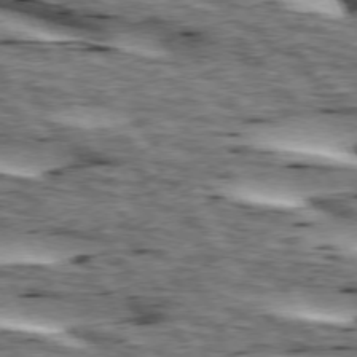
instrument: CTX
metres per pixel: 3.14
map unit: lApd
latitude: 73.6883
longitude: -54.5546
